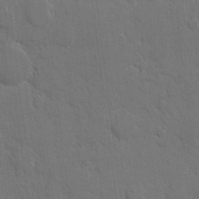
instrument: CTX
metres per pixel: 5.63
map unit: eHh
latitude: 7.8772
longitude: -67.4993
